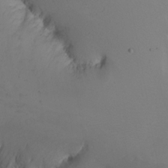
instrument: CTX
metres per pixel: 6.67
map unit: Htu
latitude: -6.4440
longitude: -68.9136
